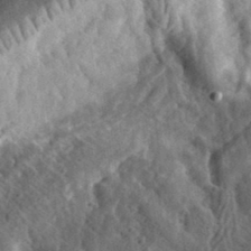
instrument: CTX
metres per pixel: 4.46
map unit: eHh
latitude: 34.1955
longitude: -78.8758
